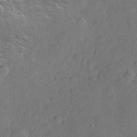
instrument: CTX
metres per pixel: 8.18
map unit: Hve
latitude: 25.1403
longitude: 148.8975
